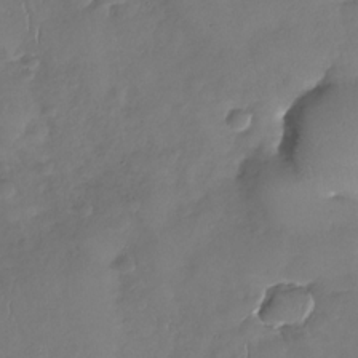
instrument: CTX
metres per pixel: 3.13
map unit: Nhu
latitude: -30.4440
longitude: -60.9513
